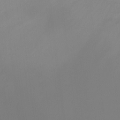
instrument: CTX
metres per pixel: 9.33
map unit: Ht
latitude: -13.1242
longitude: -50.7624
